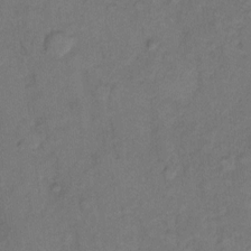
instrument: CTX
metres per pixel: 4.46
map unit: Hto
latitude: 6.7057
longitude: -61.6316
